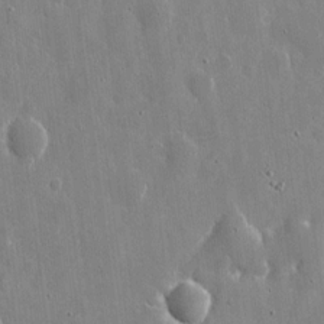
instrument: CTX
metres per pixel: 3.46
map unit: eHh
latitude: 9.6694
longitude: -69.7072
